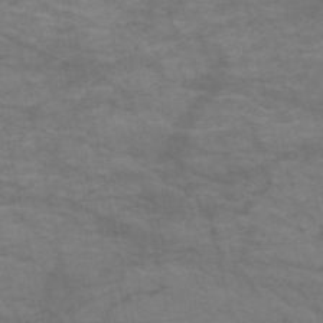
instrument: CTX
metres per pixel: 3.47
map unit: HNb
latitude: -53.1809
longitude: -43.7828
